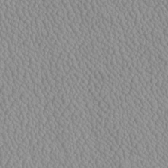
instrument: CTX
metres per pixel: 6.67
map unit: Htu
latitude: -6.5385
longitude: 156.0850
